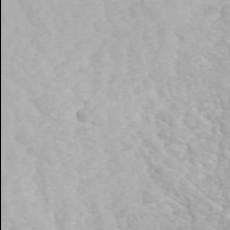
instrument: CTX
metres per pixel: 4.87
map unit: ANa
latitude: 46.5735
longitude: 50.0094
